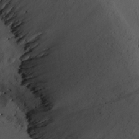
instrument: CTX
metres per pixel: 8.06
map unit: Aa
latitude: 25.5560
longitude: -133.3293
